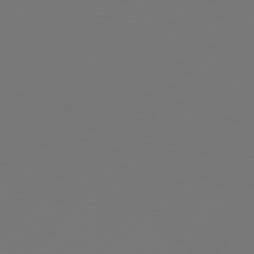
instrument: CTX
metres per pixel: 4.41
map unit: Hpe
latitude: 76.5923
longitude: -138.7624
